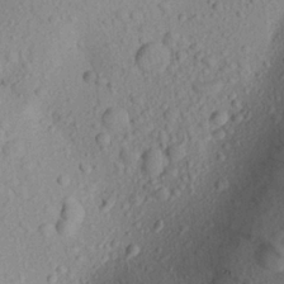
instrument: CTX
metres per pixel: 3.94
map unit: Aa
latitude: 21.9528
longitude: -143.3293
